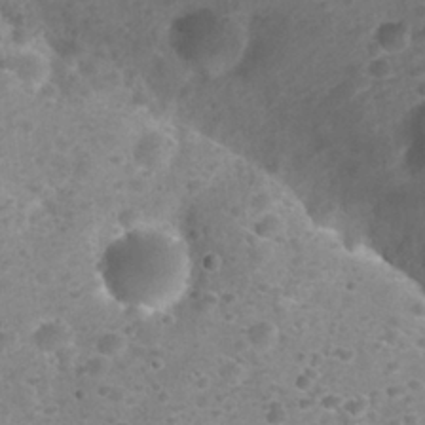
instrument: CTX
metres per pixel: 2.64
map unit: Nhu
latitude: 25.5371
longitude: -52.2901
